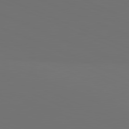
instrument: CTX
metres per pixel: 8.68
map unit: lApd
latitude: 81.5749
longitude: 146.8408
